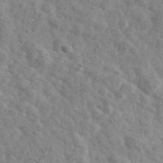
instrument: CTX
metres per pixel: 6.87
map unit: Ave
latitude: 40.4601
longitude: -110.7813
